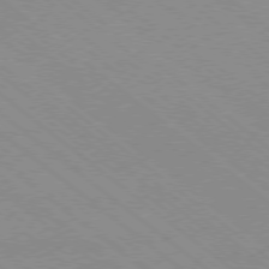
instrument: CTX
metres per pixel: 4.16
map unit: Ap
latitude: -78.8030
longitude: -64.9892
